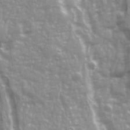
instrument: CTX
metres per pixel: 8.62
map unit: Ave
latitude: 21.4994
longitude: -132.8002
